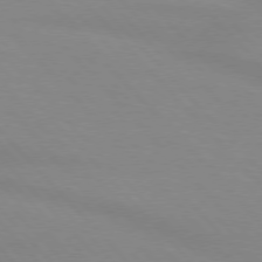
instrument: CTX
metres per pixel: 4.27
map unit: lApd
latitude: 76.1955
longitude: -85.1025
